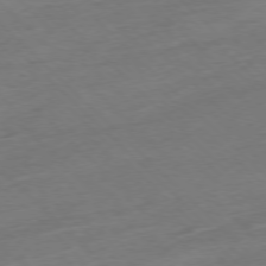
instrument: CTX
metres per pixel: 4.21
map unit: Ap
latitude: -77.5399
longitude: -98.6679
